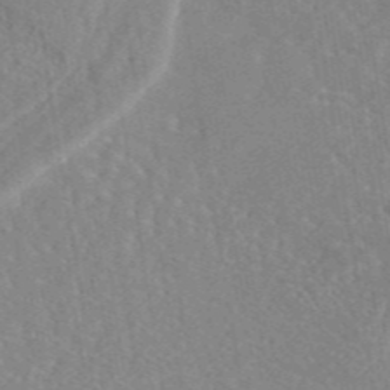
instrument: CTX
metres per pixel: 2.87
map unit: eAb
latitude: 45.4426
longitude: 109.7667
